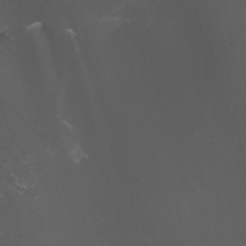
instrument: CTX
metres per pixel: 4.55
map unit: Aa
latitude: -7.7099
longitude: -77.8394
